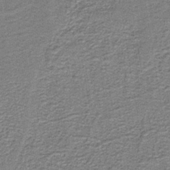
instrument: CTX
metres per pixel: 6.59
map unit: HNb
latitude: -38.8030
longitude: 50.7652
